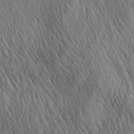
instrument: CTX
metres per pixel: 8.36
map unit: Aa
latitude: 26.7057
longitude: -141.3670
